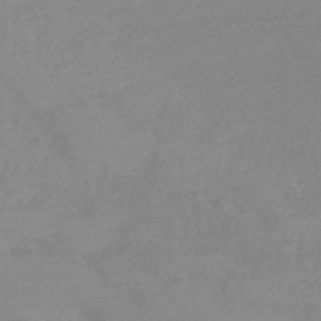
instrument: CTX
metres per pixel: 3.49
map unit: eHb
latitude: -45.1998
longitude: 85.5588
